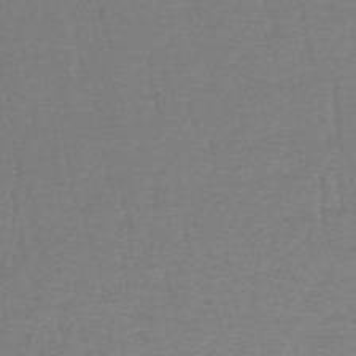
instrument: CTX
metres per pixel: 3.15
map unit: lHb
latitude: -45.2754
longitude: 57.6722
